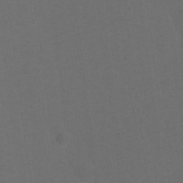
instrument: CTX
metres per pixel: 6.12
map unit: Hto
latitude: 4.0255
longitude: -32.8002
